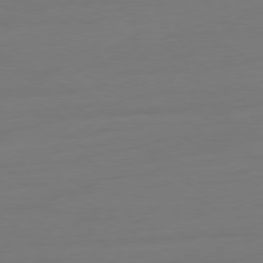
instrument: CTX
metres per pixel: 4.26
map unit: Ap
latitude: -79.3509
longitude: -65.3482
